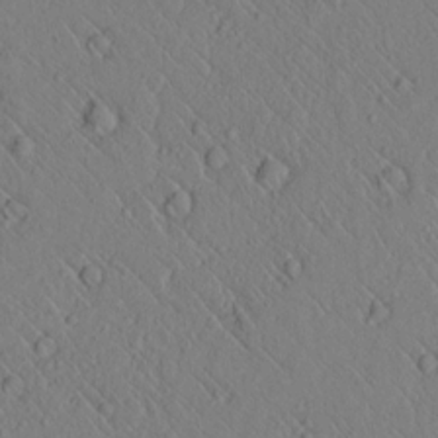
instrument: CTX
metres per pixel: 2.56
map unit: lAvf
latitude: 6.8191
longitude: 159.3509
